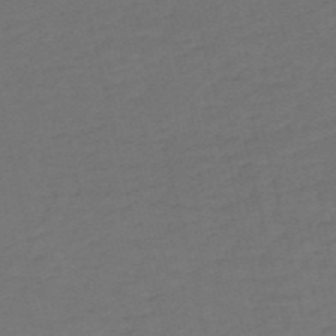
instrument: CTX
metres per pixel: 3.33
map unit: HNb
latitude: -54.4062
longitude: -49.9528
